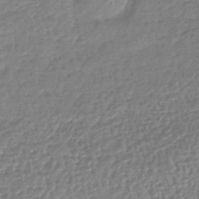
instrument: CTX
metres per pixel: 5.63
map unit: lHb
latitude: -41.7477
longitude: 68.8408
